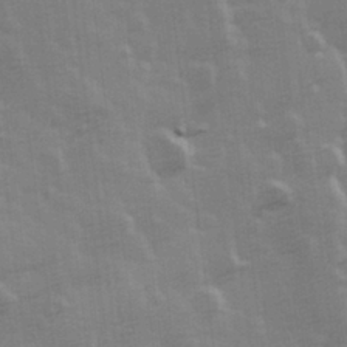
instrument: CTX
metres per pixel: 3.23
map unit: Hve
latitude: 26.5168
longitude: 146.7274
